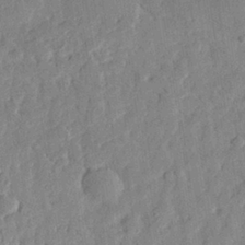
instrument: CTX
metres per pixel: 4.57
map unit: eHh
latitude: 27.6127
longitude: -77.1214
